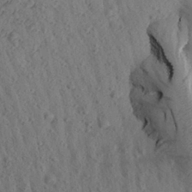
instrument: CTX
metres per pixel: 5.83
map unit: Aa
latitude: 27.2726
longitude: -142.0444
